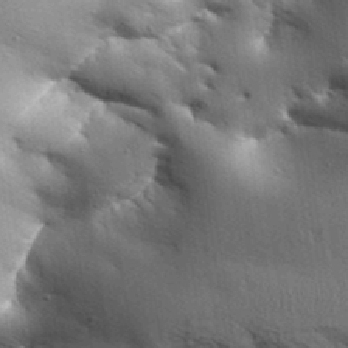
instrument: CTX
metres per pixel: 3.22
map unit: Aa
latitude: 33.1214
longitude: -144.2711
